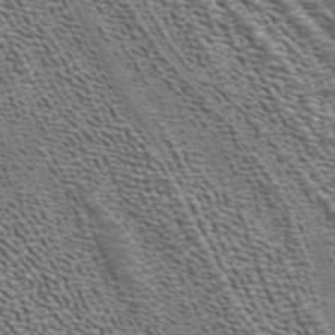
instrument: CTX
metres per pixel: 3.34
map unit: ANa
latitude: 39.9339
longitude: 22.4818
